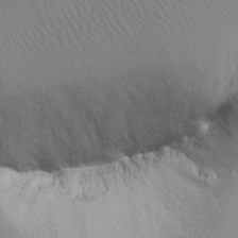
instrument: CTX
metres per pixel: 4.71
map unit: lHvf
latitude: 22.2145
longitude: 141.5210
